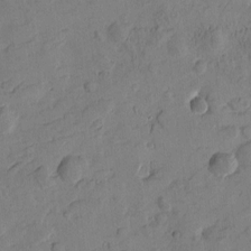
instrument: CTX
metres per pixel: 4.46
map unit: Htu
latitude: -3.1242
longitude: -176.0633
